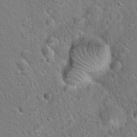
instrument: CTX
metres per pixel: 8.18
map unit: Hto
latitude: 21.0081
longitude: -51.8772
